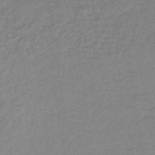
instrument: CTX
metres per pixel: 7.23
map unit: lHb
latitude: -34.3306
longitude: 64.5007
